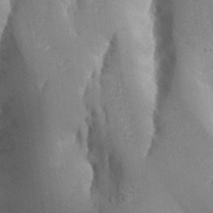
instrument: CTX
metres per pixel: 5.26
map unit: Aa
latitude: 27.7261
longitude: -129.1403
